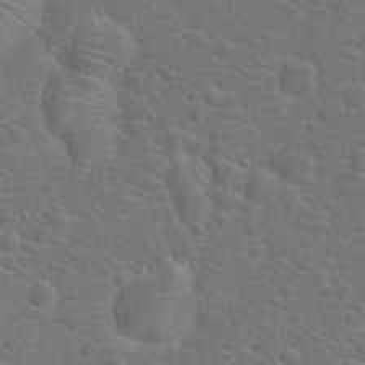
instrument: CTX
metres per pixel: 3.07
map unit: Hto
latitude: 18.0633
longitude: -41.9339
